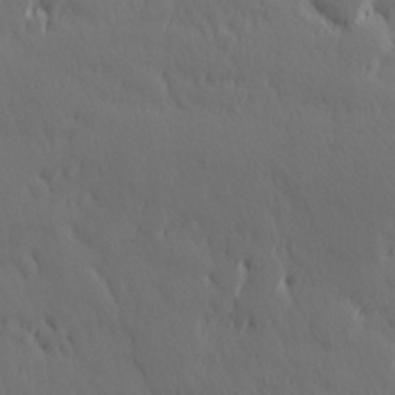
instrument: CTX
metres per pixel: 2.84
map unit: Hve
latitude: 26.1956
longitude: 145.2565
